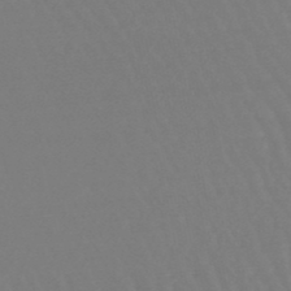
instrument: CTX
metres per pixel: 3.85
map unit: lHb
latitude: -46.9352
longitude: 76.1039
